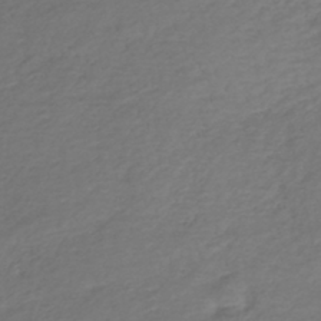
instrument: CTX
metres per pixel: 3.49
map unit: lHb
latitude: -39.3888
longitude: 70.1417
